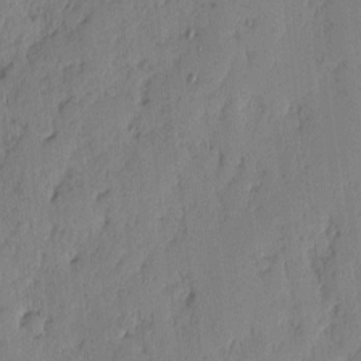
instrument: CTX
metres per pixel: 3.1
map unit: lAvf
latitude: -1.5022
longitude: -105.5183
